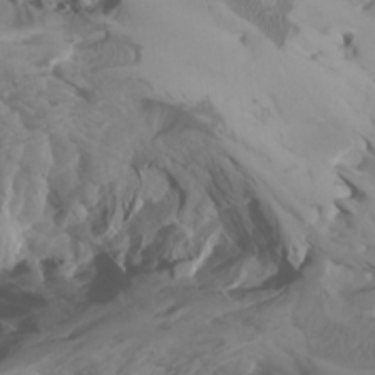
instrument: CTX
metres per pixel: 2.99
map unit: Htu
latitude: -7.7288
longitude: -64.4412
